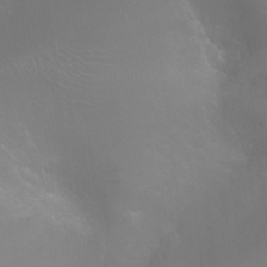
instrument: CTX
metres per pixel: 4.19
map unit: Ht
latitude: -3.8611
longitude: -25.2725
